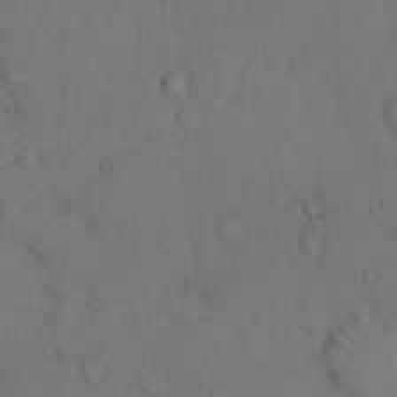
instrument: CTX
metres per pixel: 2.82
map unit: Hto
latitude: 11.1592
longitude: -61.4237
